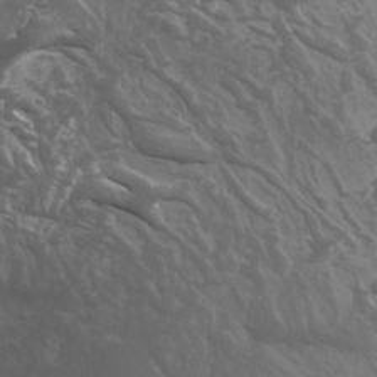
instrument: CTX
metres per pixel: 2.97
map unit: Nhu
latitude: -8.8030
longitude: -79.1403
